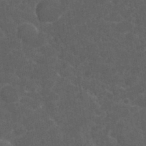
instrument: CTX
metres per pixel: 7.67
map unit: eHh
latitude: 36.5924
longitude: -61.8583
